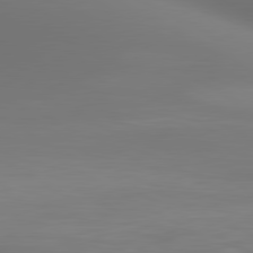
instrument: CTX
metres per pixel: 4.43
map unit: lApd
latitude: 80.7813
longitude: 137.1809
